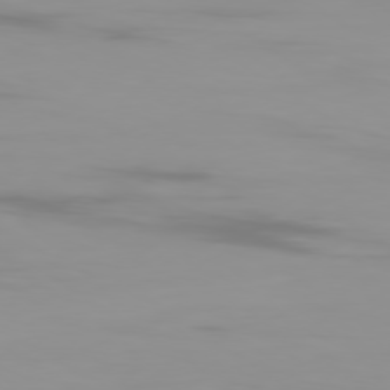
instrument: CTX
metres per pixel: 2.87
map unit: Ap
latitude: -79.6910
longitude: -94.5735
